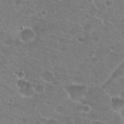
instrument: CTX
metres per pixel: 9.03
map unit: Hto
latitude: 22.4034
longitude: -43.1592
